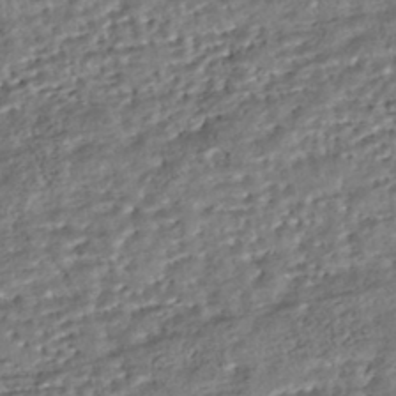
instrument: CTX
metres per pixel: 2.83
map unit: HNhu
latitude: -43.5210
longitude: 107.8045
